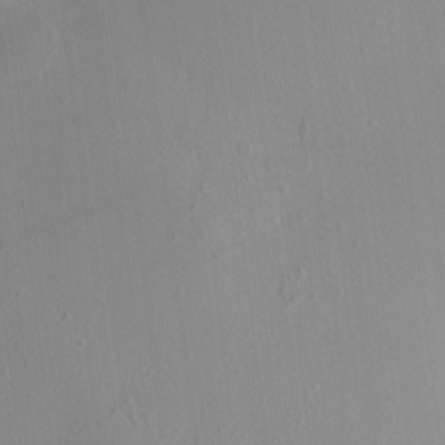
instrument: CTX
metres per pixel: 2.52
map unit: HNhu
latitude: 6.0633
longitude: 10.4818
